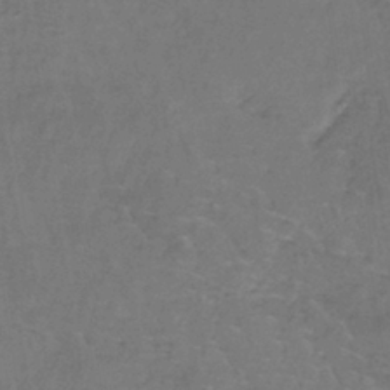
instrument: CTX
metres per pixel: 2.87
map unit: lHb
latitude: -38.3873
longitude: 61.3699
